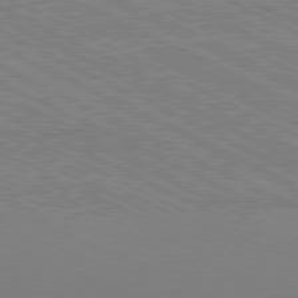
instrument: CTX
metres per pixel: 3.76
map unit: Hpe
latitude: -81.5966
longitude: 20.8408
